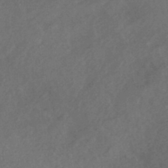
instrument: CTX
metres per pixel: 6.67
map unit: HNhu
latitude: -40.1039
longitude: 98.3306
